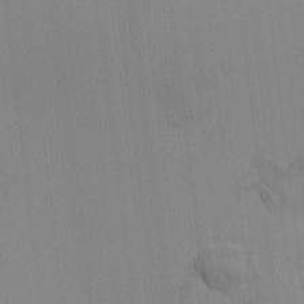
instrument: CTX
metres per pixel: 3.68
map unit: HNhu
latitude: 7.8961
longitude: -5.0269
